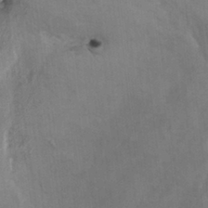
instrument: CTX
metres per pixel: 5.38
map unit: HNhu
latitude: 2.8002
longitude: 9.1242
